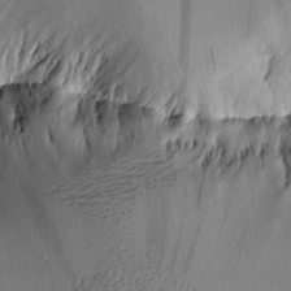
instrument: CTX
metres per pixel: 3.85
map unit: Aa
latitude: 11.1592
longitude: -126.7624
